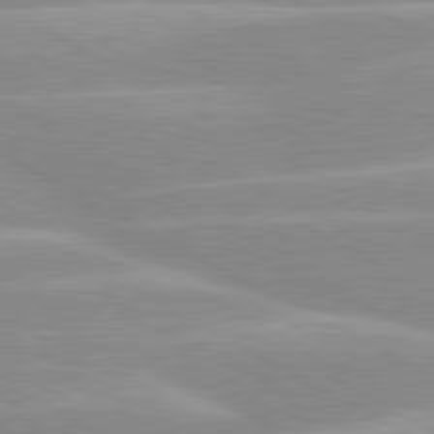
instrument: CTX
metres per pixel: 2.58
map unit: lApd
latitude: 80.2900
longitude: -124.2900
